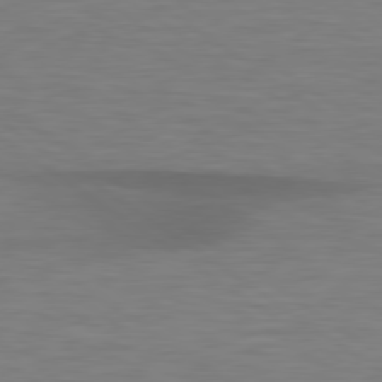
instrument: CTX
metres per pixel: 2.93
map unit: lApd
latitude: 79.2348
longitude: -90.9703
